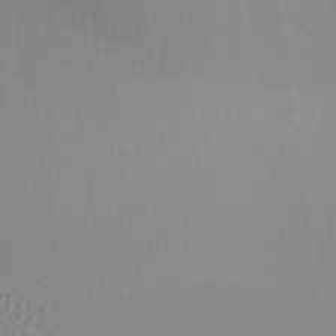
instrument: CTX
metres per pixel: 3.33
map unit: Aa
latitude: 27.8961
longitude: -136.6113
